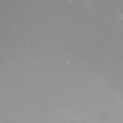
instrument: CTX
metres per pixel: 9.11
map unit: Nhu
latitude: -17.1620
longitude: -48.0444
